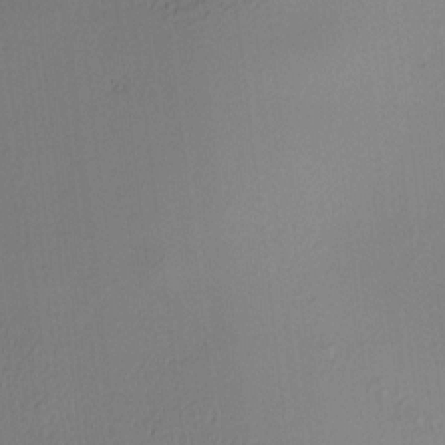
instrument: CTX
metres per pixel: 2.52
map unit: HNhu
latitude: 8.6302
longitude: 15.3510
